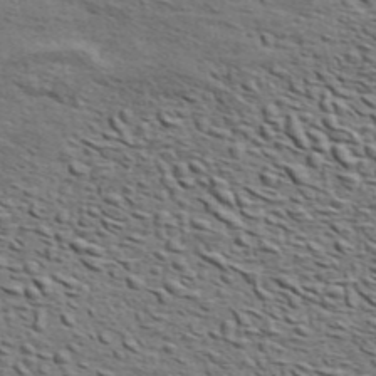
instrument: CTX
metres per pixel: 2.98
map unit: ANa
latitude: 45.4804
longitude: -84.7057
